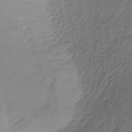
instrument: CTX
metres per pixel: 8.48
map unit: lHb
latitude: -35.5966
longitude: 71.2376
